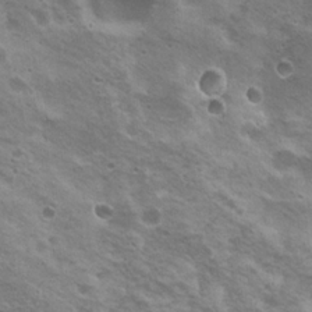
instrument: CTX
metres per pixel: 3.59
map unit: Nhu
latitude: 20.3845
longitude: -31.1970
